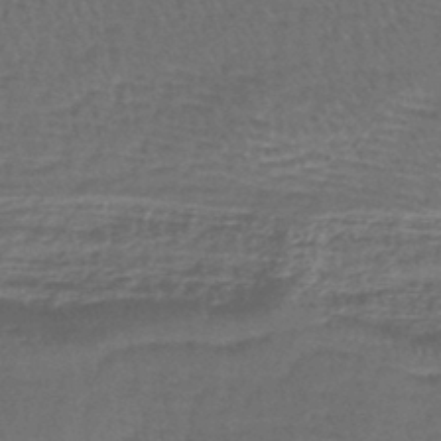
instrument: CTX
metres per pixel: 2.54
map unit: lHb
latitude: -43.5399
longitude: 78.4629
